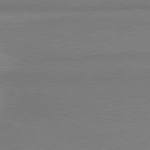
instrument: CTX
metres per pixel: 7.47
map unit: lApd
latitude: 80.8191
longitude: 166.0283
